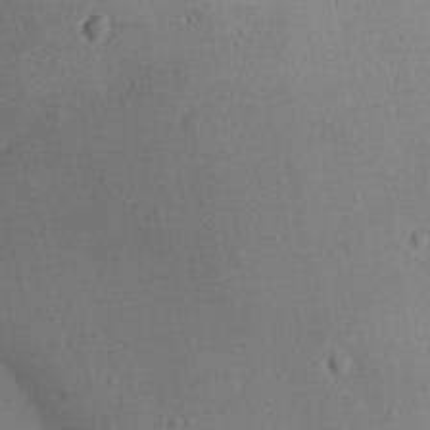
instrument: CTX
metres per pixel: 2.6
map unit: Ave
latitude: -10.0661
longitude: -121.8206
